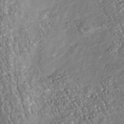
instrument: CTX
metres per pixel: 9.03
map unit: Nhu
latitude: -38.6897
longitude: -80.6868
